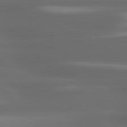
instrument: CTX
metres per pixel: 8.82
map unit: lApd
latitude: 80.4223
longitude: -139.7639
